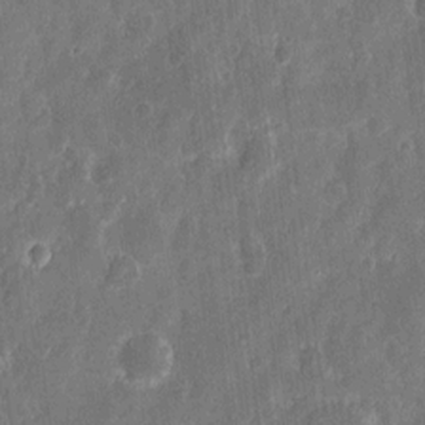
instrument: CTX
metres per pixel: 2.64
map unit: eHh
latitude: 11.7828
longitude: -72.8380
